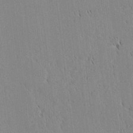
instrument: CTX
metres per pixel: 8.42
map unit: lAvf
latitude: 1.8961
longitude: -107.1970
